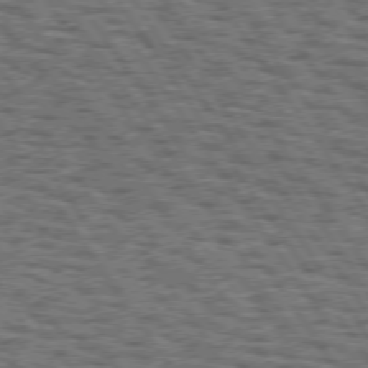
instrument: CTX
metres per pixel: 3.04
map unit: Hpe
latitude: 74.6113
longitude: -133.9339
